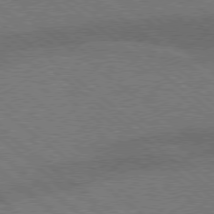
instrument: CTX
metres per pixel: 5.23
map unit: lApd
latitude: 77.4237
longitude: -58.5924
